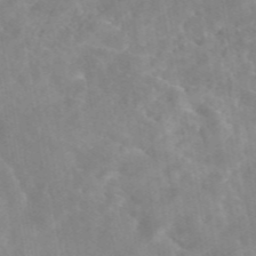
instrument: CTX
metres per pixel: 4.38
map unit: eAb
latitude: 45.6127
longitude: 126.3873
